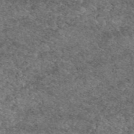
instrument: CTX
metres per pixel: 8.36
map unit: eAb
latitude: 49.2726
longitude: 114.9919
